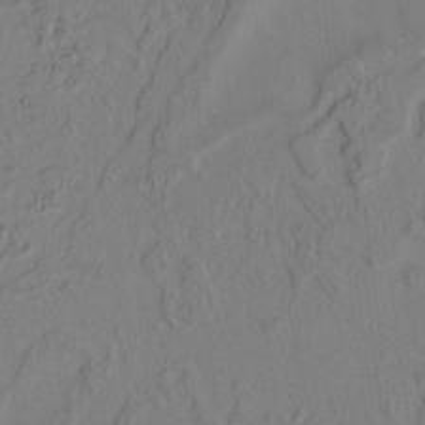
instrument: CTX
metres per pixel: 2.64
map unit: Htu
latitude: 1.8394
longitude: 175.7666
